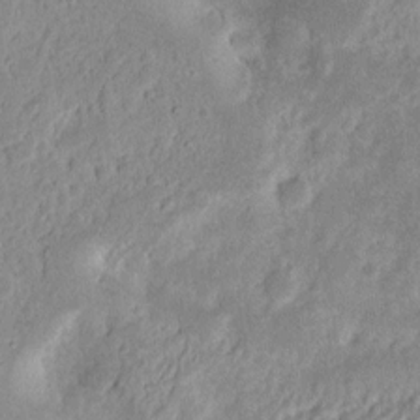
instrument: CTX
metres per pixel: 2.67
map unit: Nhu
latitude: 13.1403
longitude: -73.3671
